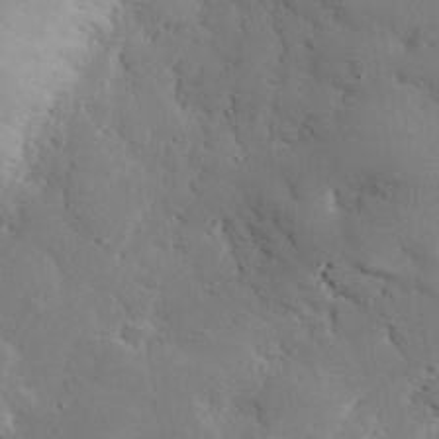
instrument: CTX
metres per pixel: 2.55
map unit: eHh
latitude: 28.8002
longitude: -81.6694
